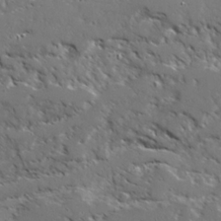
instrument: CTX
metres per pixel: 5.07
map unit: Ave
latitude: 22.8002
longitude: -131.4616
